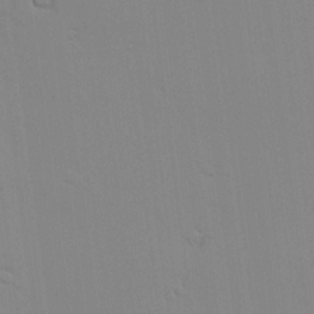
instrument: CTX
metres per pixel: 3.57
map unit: lHvf
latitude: 13.4804
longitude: 179.1620
